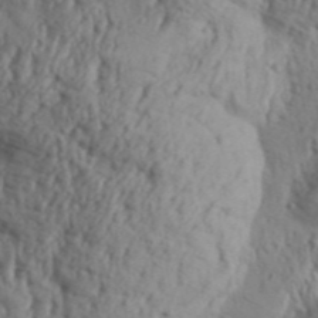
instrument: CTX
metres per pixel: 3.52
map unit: Aa
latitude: 31.0459
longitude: -136.3279
